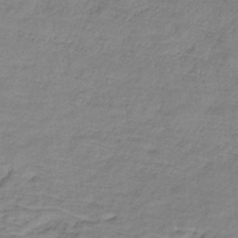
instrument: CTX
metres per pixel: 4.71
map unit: lHb
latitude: -32.3873
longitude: 65.8234
